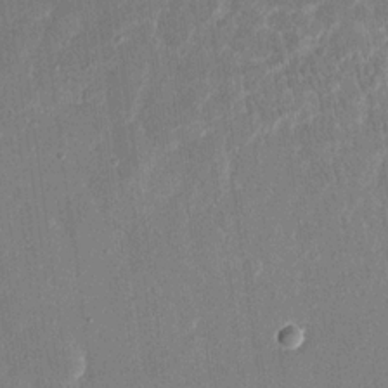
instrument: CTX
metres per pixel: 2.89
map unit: eHh
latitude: 18.9324
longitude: -70.0822
